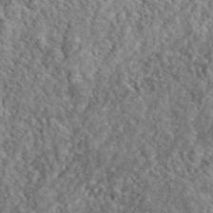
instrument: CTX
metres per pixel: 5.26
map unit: lHvf
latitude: 40.6490
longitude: -86.1200
